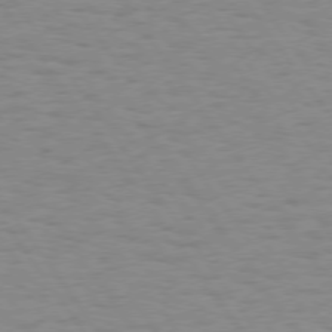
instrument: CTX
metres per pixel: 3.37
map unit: Hpe
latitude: 74.5546
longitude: -136.2901
